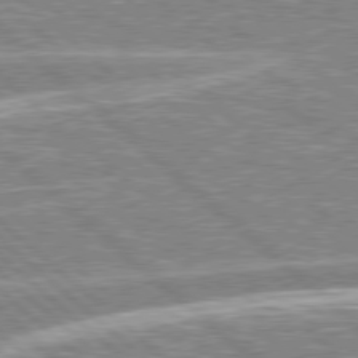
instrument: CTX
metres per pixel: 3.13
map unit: Hpe
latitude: 78.4790
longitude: -157.2348
